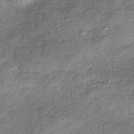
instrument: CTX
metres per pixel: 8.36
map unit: HNhu
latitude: -40.6707
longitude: 107.5210
